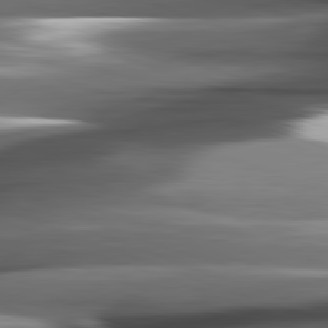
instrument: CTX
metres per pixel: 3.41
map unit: lApd
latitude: 81.8961
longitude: -144.4412
